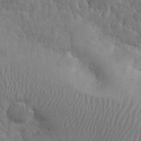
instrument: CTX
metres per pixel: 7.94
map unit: eHh
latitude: 31.3671
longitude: -67.4615
